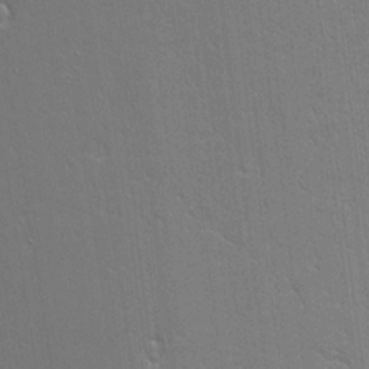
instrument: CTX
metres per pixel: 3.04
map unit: Aa
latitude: 19.0080
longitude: -125.2537
